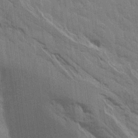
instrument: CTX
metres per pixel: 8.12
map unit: Aa
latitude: 15.1026
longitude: -145.4426
